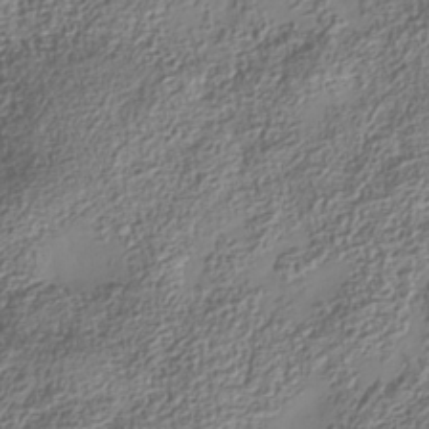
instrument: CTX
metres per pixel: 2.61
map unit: Nhe
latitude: -36.0094
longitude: -129.8772
